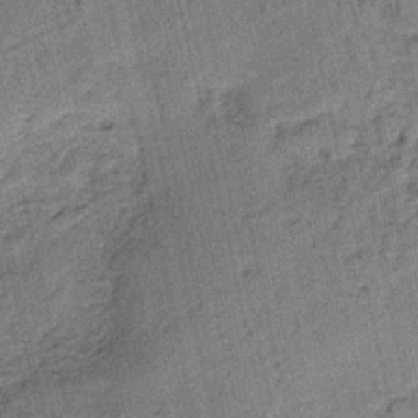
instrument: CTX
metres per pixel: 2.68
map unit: HNb
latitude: -35.8233
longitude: 56.3306
